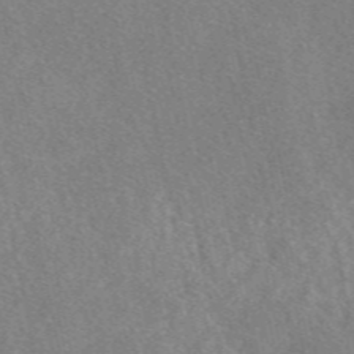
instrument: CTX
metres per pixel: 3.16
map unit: eAb
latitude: 47.8017
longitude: 118.7274
